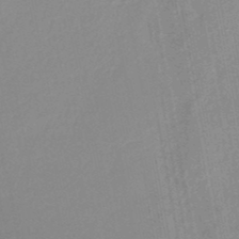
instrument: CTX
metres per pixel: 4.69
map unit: HNb
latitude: -48.3496
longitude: -44.2144
